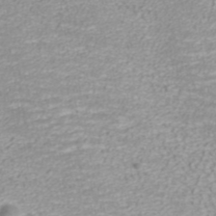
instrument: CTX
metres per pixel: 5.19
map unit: ANa
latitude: 40.5734
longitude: 25.4076
